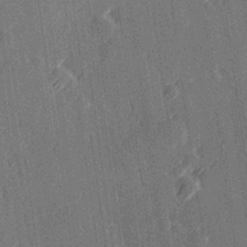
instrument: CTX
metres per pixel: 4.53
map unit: Hve
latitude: 26.9136
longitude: 145.5399
